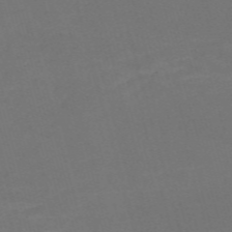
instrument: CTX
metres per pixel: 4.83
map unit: Nve
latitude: -59.0486
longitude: 58.4628
